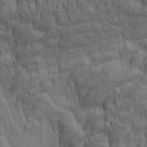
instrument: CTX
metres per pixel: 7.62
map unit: lAa
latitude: 5.2537
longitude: -115.3670
